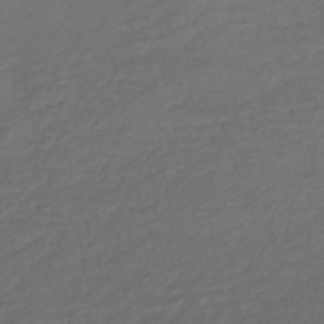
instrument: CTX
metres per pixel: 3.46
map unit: lHb
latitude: -38.9353
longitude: 70.7652
